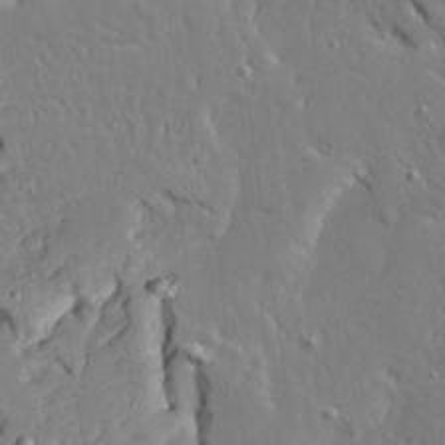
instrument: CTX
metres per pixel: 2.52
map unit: Ave
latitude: 23.3293
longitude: -129.8583
